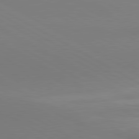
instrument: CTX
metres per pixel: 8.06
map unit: lApd
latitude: 80.6490
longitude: 146.4818
